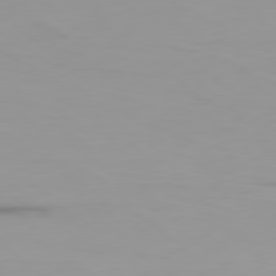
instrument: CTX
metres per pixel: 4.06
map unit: Ap
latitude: -79.2942
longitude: -69.3104
